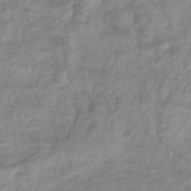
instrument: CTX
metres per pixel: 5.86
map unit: eHb
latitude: -36.5573
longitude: 75.4266
